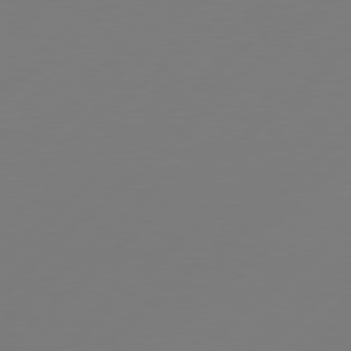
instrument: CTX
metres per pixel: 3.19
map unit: Hpe
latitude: 78.3090
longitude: 173.2754
